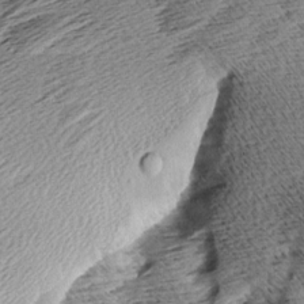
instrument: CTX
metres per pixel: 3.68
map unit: Aa
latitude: 8.2145
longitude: -140.4412
